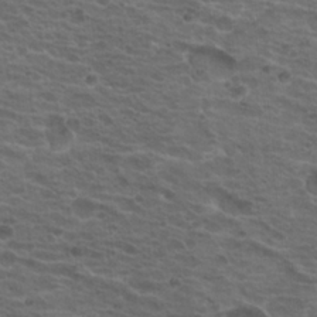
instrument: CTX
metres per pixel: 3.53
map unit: Hto
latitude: 18.5923
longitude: -32.1200
